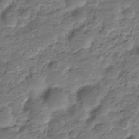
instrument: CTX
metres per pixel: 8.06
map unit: HNhu
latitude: -21.3131
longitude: 84.9352
